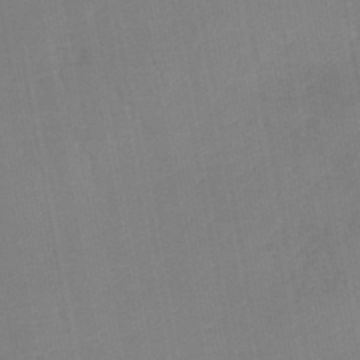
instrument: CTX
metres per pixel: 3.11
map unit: lHb
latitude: -45.2565
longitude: 77.6533
